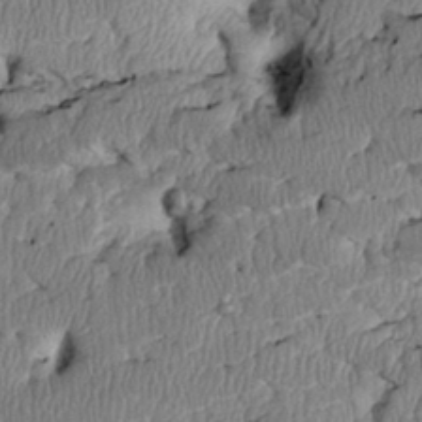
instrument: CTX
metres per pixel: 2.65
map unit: Htu
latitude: 3.1781
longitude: 149.8612
